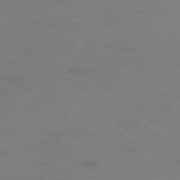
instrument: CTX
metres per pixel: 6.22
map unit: Ap
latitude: -78.3873
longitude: -74.7246
